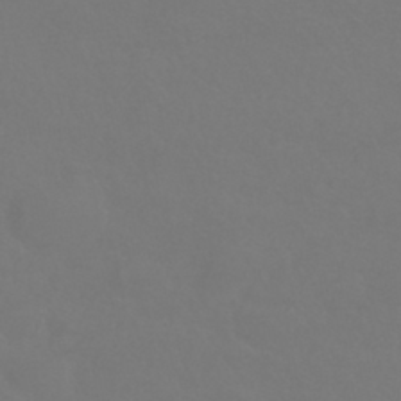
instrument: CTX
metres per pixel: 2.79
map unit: HNhu
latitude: -42.4440
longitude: 94.0472
